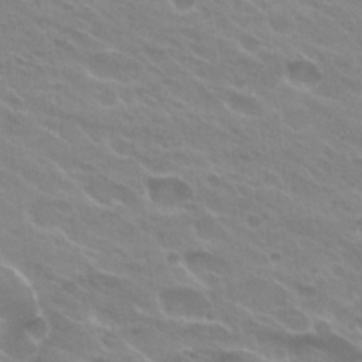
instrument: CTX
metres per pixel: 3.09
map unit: Hto
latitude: 25.9717
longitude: -36.2523
